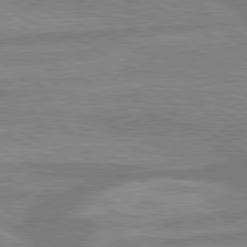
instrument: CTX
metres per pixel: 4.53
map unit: lApd
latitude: 80.1011
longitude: -171.1025
